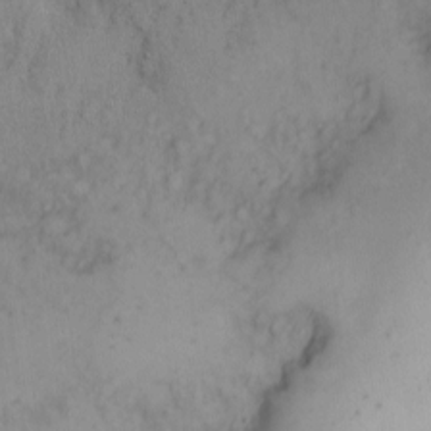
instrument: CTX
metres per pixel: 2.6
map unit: Nhe
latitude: -1.3699
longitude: -59.3671
